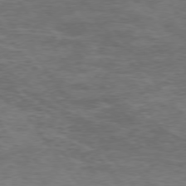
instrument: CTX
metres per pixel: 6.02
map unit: Hpe
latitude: 74.9136
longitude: -143.0270
